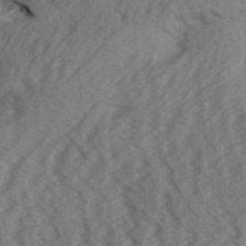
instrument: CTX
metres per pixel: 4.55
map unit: Aa
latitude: 31.9151
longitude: -138.6868
